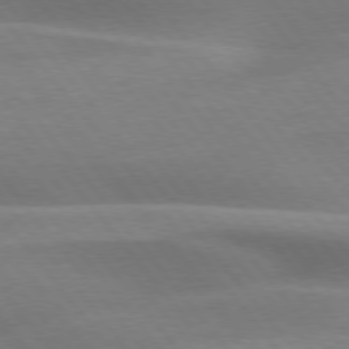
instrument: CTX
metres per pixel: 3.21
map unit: lApd
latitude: 75.9717
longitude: -60.0822
